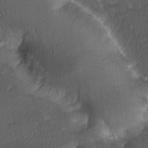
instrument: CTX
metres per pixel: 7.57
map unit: Ave
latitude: 8.8002
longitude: -106.7057
